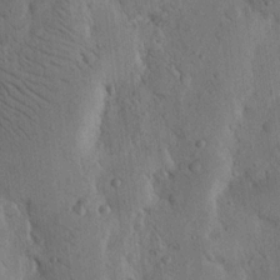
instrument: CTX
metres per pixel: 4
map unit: Nhu
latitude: 15.6505
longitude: -78.2523
